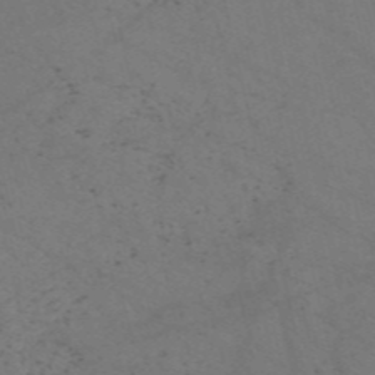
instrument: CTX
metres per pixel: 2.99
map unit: HNb
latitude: -55.9745
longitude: -45.6505
